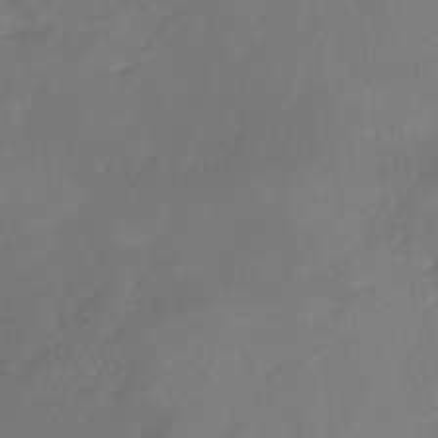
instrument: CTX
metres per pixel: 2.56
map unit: HNb
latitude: -31.1053
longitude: 62.8030
